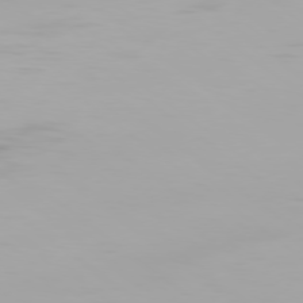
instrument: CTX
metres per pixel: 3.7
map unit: Ap
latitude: -79.1620
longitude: -96.2522
